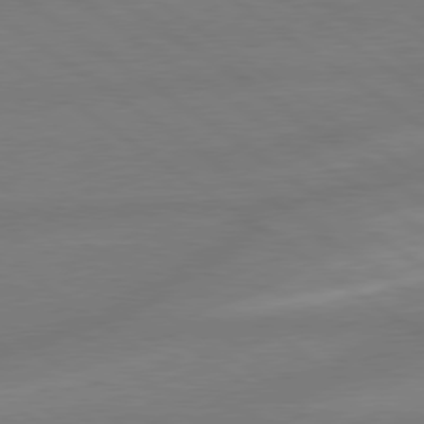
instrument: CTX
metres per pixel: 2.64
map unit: lApd
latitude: 79.0837
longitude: -142.5168
